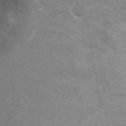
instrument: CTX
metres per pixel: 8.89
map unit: Ht
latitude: 0.4790
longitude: -32.1578
